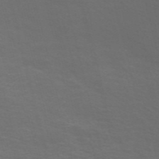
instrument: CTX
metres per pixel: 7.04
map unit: Nve
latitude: -56.7463
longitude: 54.1984
